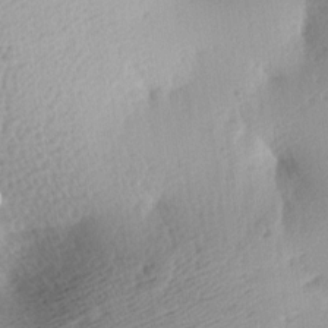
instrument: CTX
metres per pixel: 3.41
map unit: lAa
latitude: -10.4629
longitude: -124.8191
